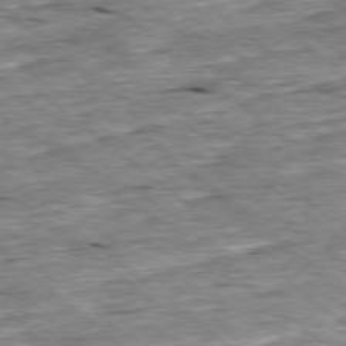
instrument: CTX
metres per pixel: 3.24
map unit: Ap
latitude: -78.8030
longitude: -86.9136
